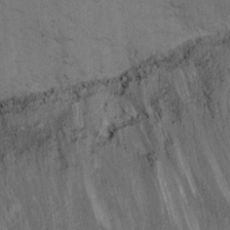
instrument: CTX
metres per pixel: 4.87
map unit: Ht
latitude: 11.7639
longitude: -39.5560
